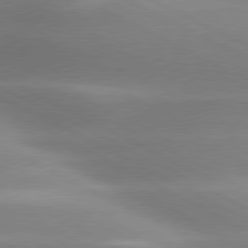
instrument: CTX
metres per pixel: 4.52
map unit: lApd
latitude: 79.6316
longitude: -120.1011
